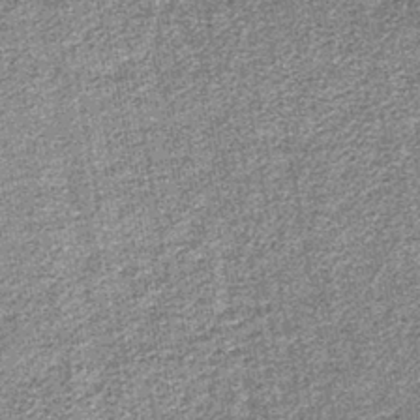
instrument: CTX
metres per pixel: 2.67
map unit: lHb
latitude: -39.8800
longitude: 65.0676
